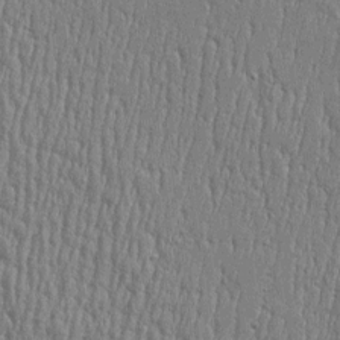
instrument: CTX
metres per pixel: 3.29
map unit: Htu
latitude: -5.7099
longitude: 175.7099
